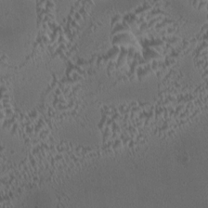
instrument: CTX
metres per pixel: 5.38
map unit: HNhu
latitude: 6.2900
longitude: 9.6533
